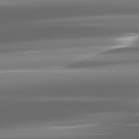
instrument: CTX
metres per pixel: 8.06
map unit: lApd
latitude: 81.8394
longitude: -136.0633
